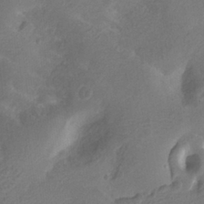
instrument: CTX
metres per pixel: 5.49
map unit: Htu
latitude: -12.1984
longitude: -74.0822
